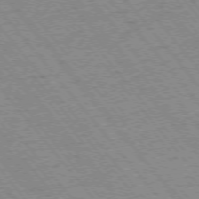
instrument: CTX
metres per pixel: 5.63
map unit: Ap
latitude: -75.7100
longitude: -87.2159
